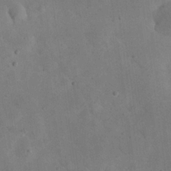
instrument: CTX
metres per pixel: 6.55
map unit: eHh
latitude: 24.9702
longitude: -67.4426
